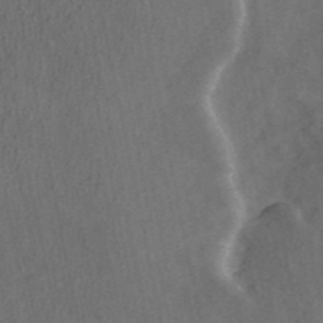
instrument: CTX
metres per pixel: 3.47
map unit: ANa
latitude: 44.8002
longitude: 46.4062
